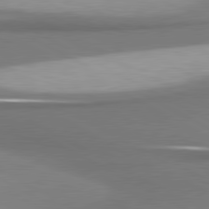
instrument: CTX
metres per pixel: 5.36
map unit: lApd
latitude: 80.8002
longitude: 176.5574
